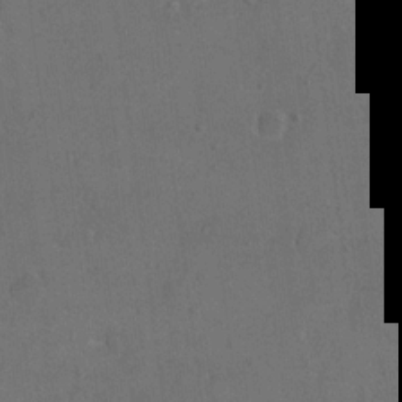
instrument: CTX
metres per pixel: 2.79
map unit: eHh
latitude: 19.1214
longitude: -64.4979
